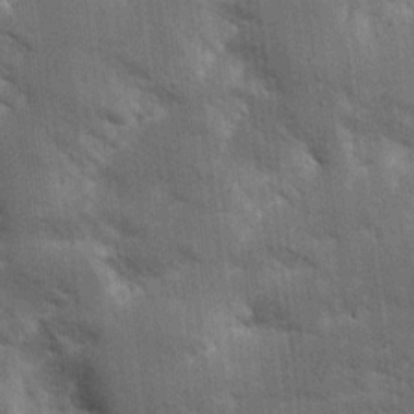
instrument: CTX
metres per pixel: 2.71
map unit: Aa
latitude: 15.8584
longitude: -149.0836
